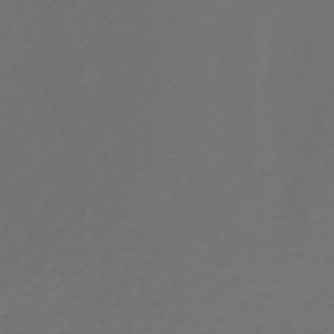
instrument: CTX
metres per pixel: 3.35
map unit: lHb
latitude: -39.1242
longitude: 63.0864
